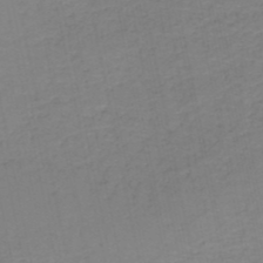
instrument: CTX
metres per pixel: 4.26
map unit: HNb
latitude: -50.6518
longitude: -50.8947
